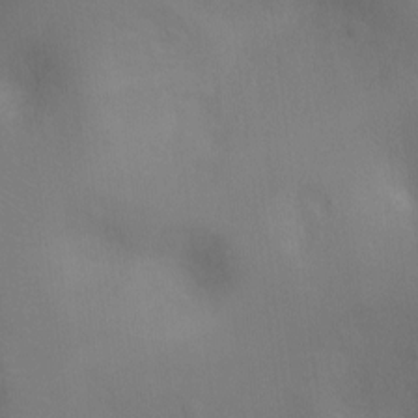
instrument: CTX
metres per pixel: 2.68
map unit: Ht
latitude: -8.8408
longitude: -24.4034
